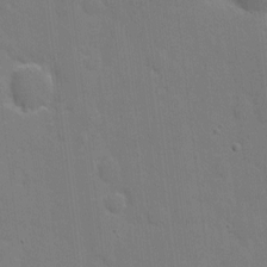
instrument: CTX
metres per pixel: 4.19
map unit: eHh
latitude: 5.9717
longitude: -67.3103
